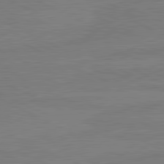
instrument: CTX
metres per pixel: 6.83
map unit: lApd
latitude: 81.6694
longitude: -176.7813
